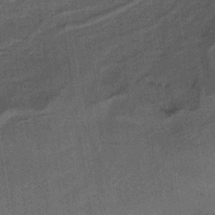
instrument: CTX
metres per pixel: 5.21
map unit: lHb
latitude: -33.6911
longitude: 65.8612
